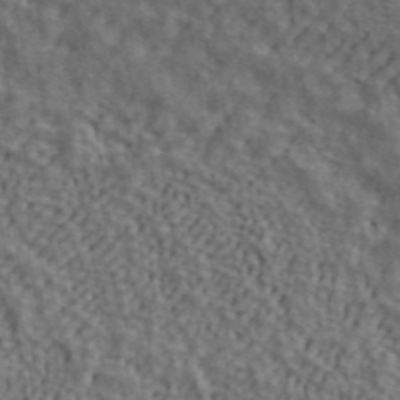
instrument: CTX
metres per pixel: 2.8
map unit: ANa
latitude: 41.5560
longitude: 13.7856
